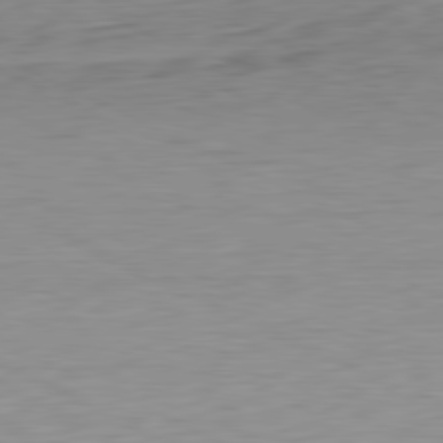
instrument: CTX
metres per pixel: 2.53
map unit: Ap
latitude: -81.4266
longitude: -62.5357
